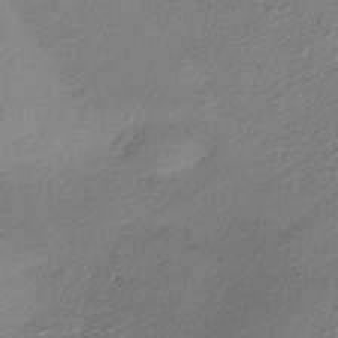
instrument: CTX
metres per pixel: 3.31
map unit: lHb
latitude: -36.1227
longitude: 68.1416
